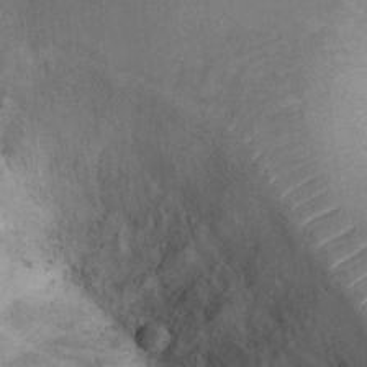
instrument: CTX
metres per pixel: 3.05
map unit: Ht
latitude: 6.6301
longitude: -30.3090
